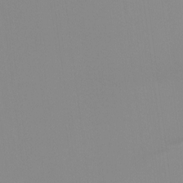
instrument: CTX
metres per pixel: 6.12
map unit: Ht
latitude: -13.3132
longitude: -50.9324
